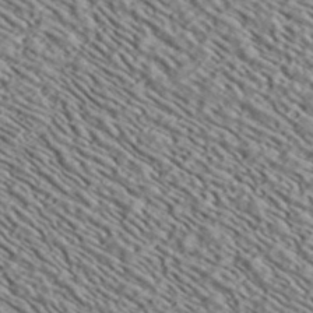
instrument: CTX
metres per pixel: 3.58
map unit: ANa
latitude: 39.9528
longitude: 30.8597
